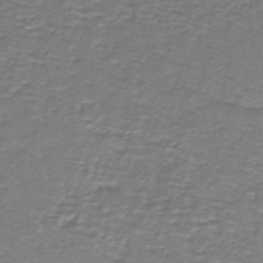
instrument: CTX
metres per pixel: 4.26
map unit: lHb
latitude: -40.0661
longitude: 58.9352
